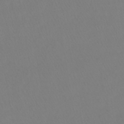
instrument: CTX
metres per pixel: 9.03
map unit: lHb
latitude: -41.5966
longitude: 65.2187
